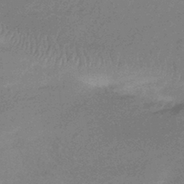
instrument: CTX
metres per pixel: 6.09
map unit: HNhu
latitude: -44.4251
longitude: 93.0864
